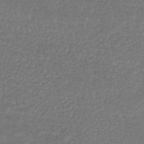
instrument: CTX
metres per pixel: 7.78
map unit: HNhu
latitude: -47.4643
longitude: 95.8422
